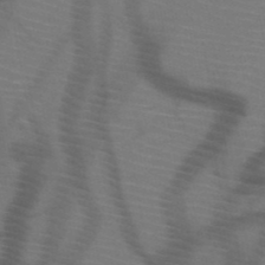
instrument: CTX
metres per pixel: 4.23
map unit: HNb
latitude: -50.1606
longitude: -44.4790
